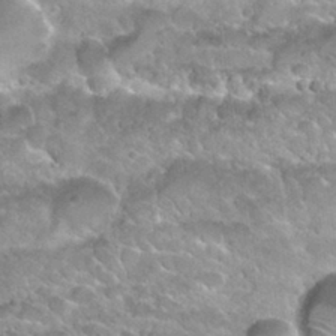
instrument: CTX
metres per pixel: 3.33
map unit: Nhu
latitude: 29.8394
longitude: -54.3467
